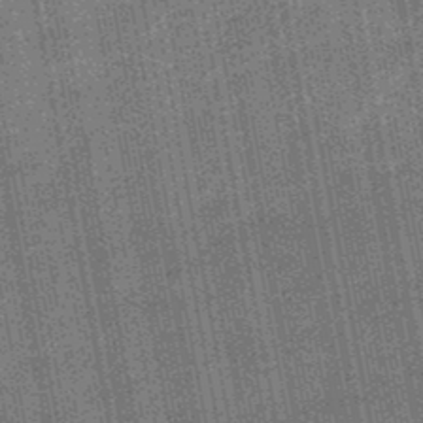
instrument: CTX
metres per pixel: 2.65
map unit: HNb
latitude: -48.8219
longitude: -38.5357
